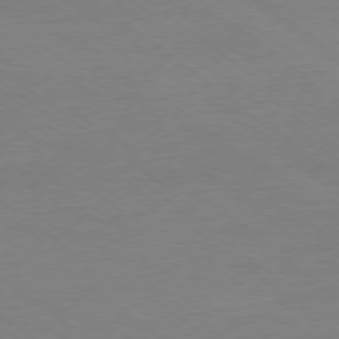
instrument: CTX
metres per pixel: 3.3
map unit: Ap
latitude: -78.6140
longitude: -55.6694
